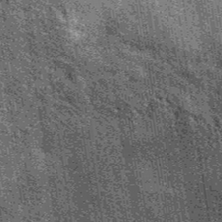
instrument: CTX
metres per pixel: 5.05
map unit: eAb
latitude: 39.6316
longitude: 107.0864
